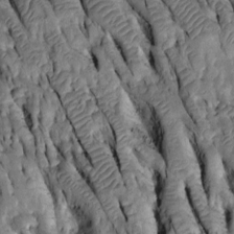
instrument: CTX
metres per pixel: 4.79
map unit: Htu
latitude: -2.1983
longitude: 150.7841
